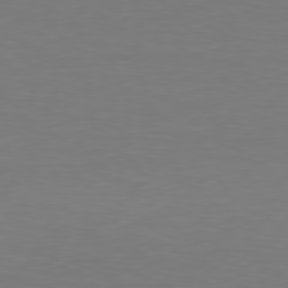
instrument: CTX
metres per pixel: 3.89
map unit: Hpe
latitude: 78.6680
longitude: -138.2900
